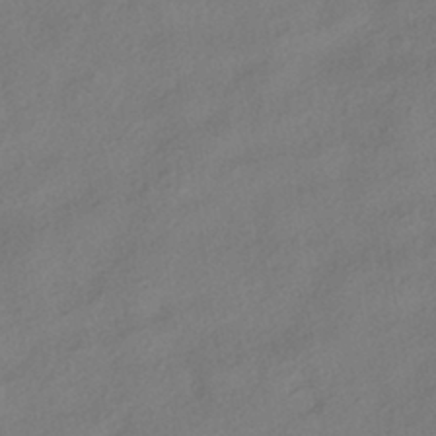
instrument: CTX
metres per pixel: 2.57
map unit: HNhu
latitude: -41.5021
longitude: 103.3510
